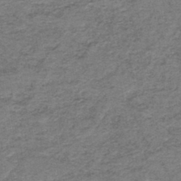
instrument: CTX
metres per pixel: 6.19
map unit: HNb
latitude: -44.4818
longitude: 49.9367
